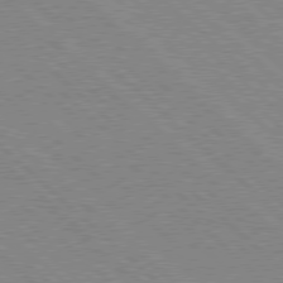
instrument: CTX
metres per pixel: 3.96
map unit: Hpe
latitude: 77.7638
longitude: -172.1577
